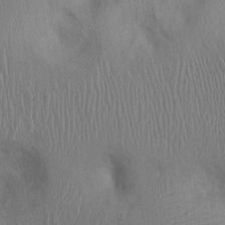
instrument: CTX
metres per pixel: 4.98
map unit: Ht
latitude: 0.1011
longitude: -13.1214
